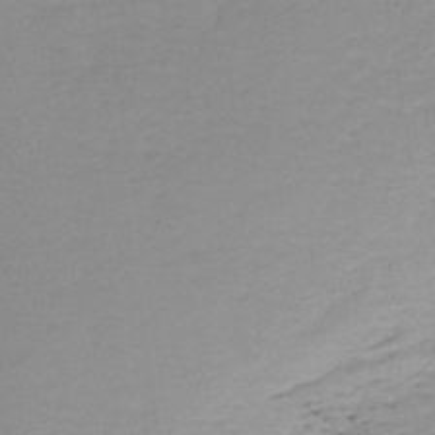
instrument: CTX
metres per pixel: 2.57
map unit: lHb
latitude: -44.0850
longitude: 58.2928
